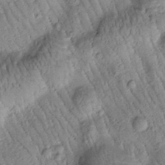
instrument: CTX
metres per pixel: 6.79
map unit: Htu
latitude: -1.1809
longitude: 173.6722
